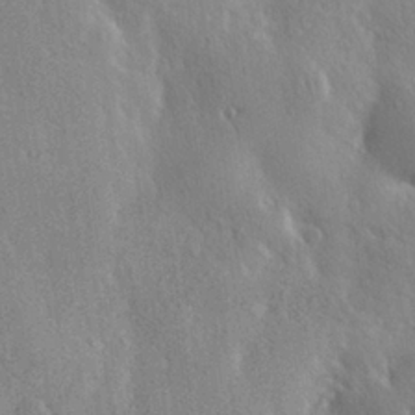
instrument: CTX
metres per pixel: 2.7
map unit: Hve
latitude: 27.2537
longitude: 150.0283
